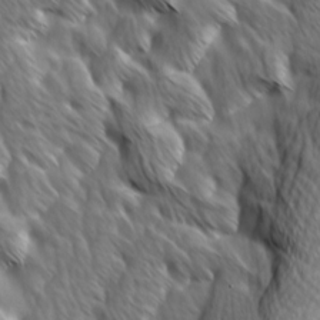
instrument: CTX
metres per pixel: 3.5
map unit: Ave
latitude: 8.9703
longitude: -105.9528
